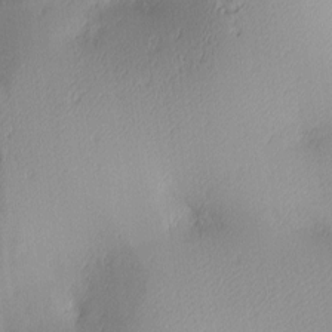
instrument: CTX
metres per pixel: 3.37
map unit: lAa
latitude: 3.4048
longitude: -117.3293
